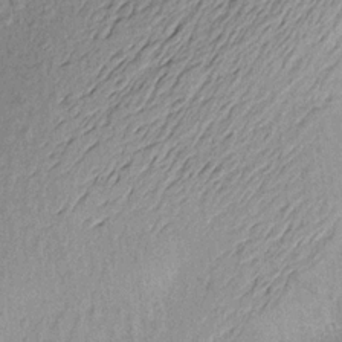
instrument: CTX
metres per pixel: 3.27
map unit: Aa
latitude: 18.6301
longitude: -144.2711
